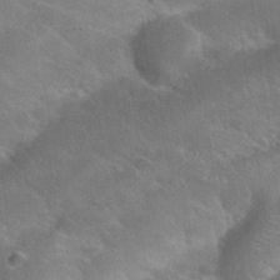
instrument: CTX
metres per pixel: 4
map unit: Nhu
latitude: 26.8002
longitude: -55.7449
